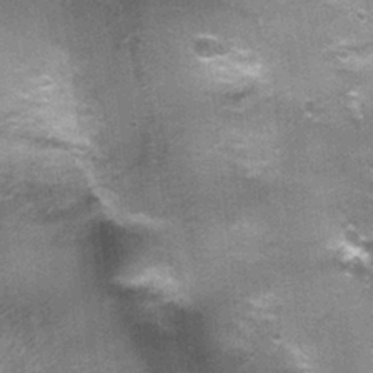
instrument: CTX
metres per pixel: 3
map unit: Nhu
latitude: 2.4034
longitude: -17.2725
